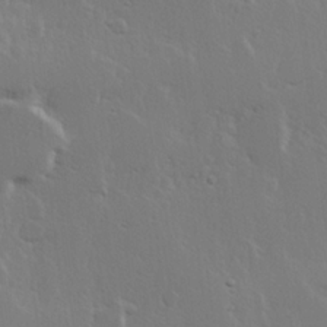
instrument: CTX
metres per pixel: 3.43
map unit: Hve
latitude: 23.4615
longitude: 145.5399
